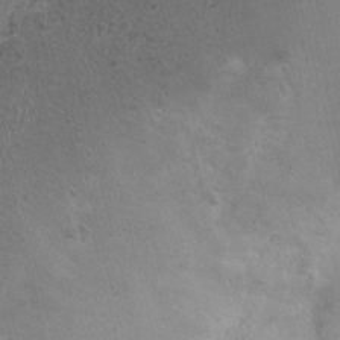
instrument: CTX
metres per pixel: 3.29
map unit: Nhu
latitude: 1.0647
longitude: -15.9151
